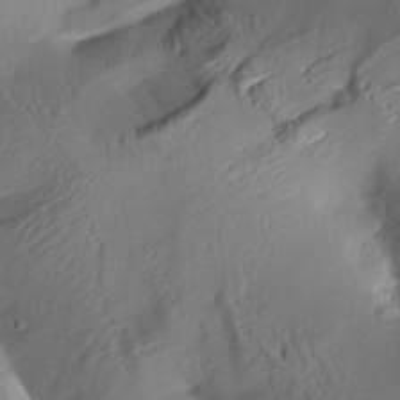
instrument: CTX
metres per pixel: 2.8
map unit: Aa
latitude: 10.2145
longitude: -142.6680
